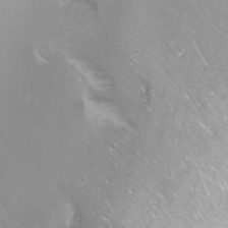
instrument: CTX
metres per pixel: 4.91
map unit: Nhu
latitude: -8.1228
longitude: -73.8961
